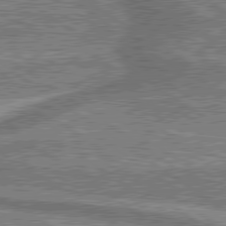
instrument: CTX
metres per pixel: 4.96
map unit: lApd
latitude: 79.9717
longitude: 175.8800
